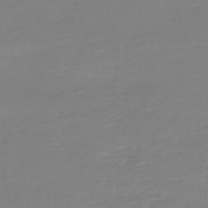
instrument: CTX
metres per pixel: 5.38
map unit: HNb
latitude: -45.4832
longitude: 54.2173
